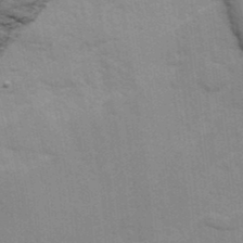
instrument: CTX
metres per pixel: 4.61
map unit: Ave
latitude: 12.8380
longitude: -102.1389
